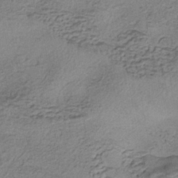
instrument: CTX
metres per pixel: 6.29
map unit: eHh
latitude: -42.7463
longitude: 120.0094
